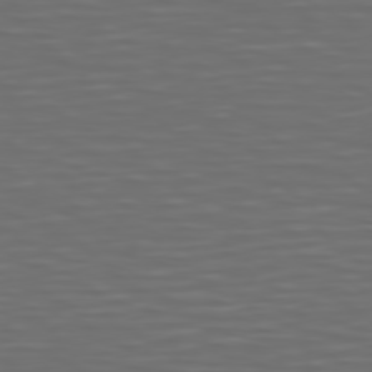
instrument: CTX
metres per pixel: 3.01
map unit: Hpe
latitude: 75.1025
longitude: -125.3670
